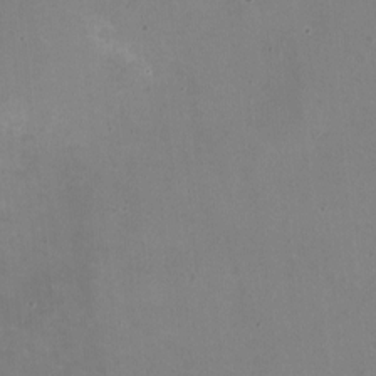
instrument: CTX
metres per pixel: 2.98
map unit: HNhu
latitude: -1.4644
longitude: -3.2348
